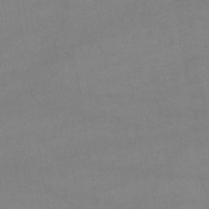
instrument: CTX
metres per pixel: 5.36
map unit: lHb
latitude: -44.7274
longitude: 66.9731
